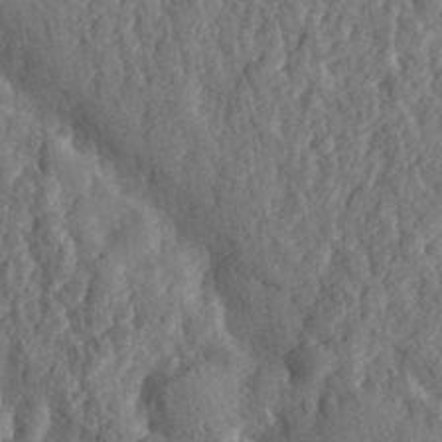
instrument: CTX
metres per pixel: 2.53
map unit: eHh
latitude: 28.7246
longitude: -76.2900
